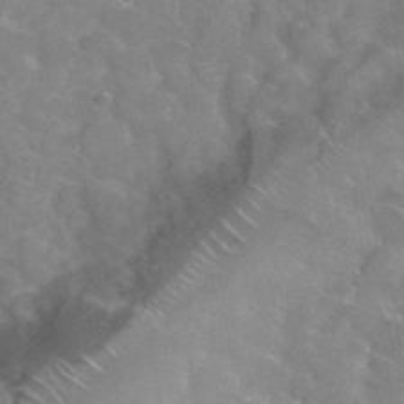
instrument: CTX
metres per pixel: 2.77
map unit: Hto
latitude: 34.7435
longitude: -49.8394
